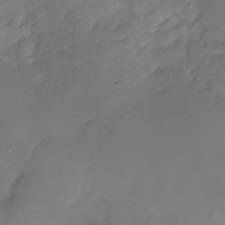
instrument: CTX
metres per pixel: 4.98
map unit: Nhu
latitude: -28.1795
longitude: -59.9339
